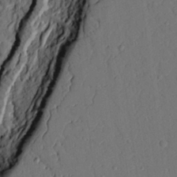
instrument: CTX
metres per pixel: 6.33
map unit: Ht
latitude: 9.6316
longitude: -78.3279
